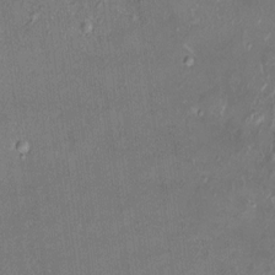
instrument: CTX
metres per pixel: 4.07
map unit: HNhu
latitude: 3.2726
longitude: 8.3873
